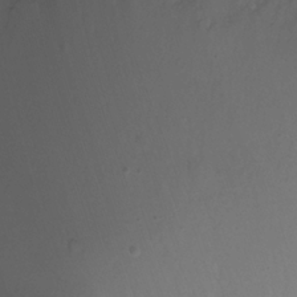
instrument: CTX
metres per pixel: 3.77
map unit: Nhu
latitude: -6.5573
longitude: -44.8380
